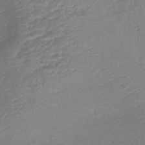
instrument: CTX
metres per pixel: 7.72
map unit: lHb
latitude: -39.4266
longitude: 74.7841
